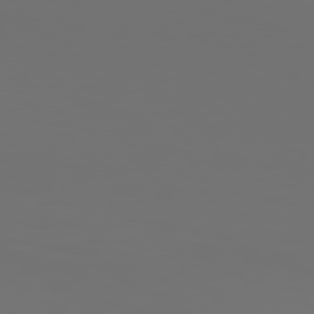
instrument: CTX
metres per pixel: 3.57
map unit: Hpe
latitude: 77.5560
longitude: -135.9528
